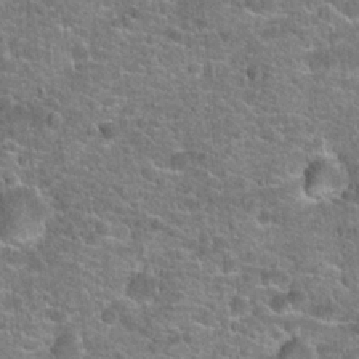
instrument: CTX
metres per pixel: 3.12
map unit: Hto
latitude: 20.3468
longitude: -43.8017
